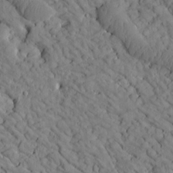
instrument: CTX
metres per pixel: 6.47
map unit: Htu
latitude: -2.0661
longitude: 173.9556
